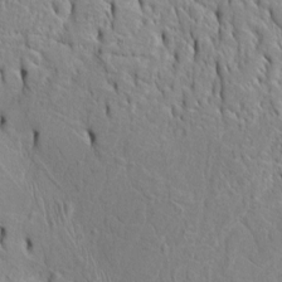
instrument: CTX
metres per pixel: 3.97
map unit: Htu
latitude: -4.8975
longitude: 152.0850
